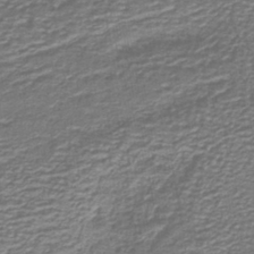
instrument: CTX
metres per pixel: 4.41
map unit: lHb
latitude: -41.8422
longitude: 53.0486
